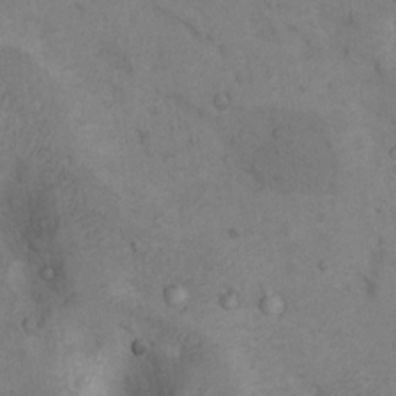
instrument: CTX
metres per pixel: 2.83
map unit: Nhu
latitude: 8.1011
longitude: -23.6316
